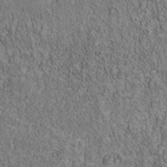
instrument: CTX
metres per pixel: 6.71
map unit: Nhu
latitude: -39.7478
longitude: -84.1389
